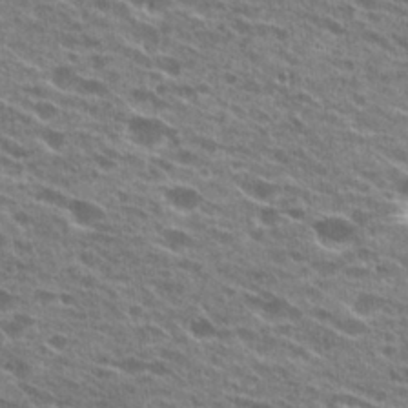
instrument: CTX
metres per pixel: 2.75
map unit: Hto
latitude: 24.7435
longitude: -42.3656
